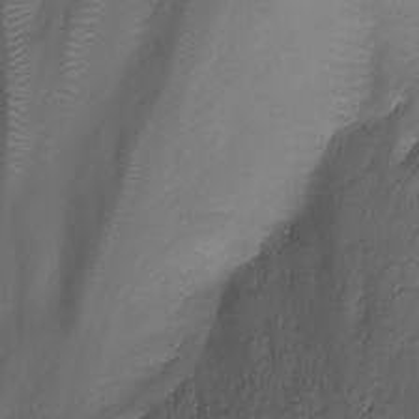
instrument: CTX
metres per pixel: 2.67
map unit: Ht
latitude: -14.9353
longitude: -54.3278
